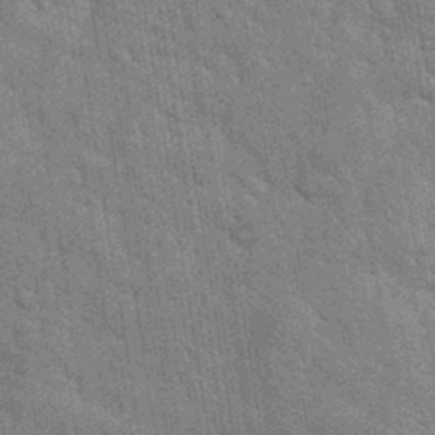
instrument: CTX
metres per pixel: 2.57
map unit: eHh
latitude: 35.9717
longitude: -65.8961
